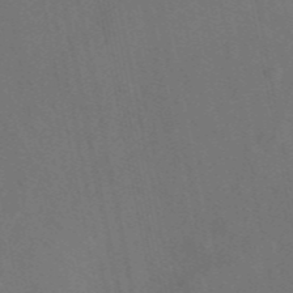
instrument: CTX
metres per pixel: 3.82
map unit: eAb
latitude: 46.8191
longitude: 114.8030
